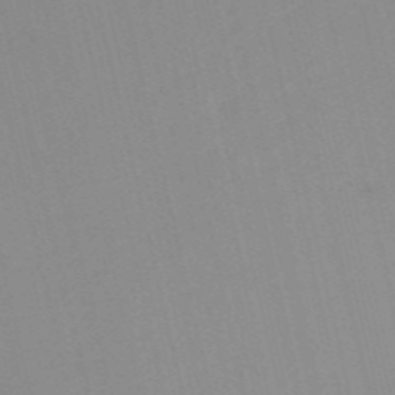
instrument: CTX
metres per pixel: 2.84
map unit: HNb
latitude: -54.8219
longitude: -45.5182
